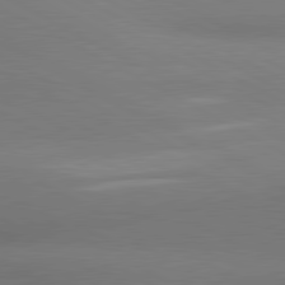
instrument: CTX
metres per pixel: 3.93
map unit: lApd
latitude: 80.9325
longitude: 135.6533
